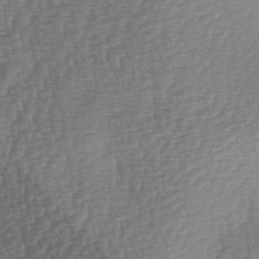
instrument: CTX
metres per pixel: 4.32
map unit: lAa
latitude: -3.7288
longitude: -127.8772
